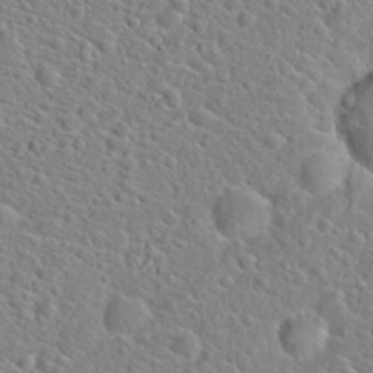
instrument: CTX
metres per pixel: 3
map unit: Hto
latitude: 21.2159
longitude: -45.0647
